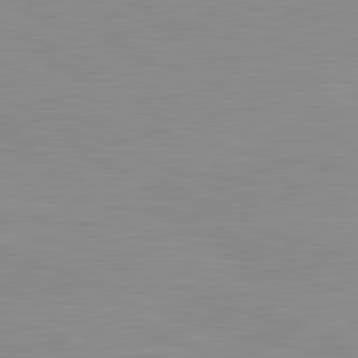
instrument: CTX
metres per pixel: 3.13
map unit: lApd
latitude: 81.5938
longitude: -168.6302
